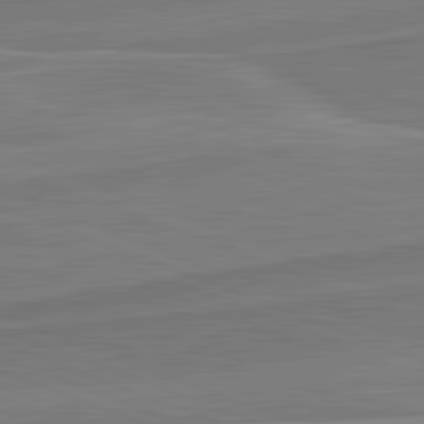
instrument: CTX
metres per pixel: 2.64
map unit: lApd
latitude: 82.1011
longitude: 140.3684
